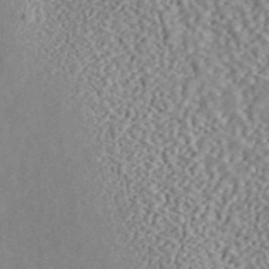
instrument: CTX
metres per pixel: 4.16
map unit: ANa
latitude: 46.0444
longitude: 50.5007
